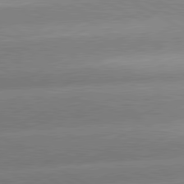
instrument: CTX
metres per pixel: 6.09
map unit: lApd
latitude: 80.6679
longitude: -155.5371
